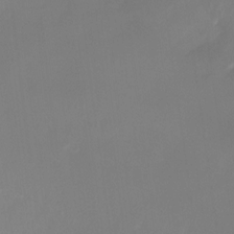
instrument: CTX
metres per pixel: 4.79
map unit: Ht
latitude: -12.4062
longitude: -48.7813
